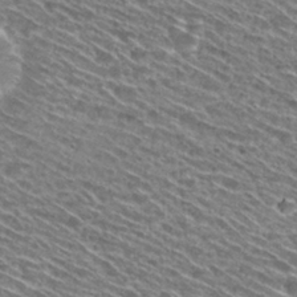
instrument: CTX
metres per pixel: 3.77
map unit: Hto
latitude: 29.0458
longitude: -46.4034
